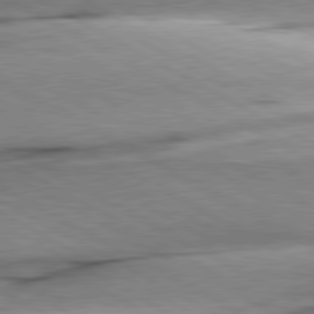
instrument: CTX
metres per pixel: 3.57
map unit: lApd
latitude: 80.4412
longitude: -157.5182
